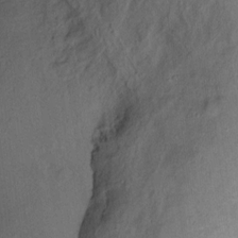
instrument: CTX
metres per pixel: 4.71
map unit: Hto
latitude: 6.3089
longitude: -37.9906
